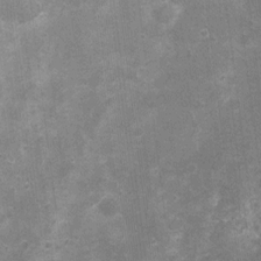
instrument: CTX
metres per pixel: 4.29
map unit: Nhu
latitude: 2.3278
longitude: -17.8961
